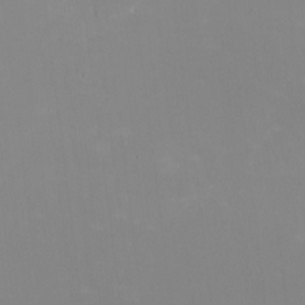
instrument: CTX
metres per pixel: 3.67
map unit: HNhu
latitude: -0.8030
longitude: -5.1025
